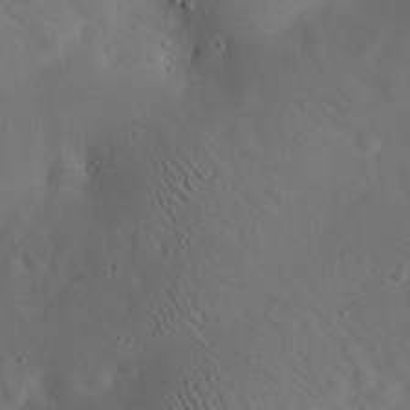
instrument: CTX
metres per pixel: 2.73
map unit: eHh
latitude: 24.9891
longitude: -67.6127
